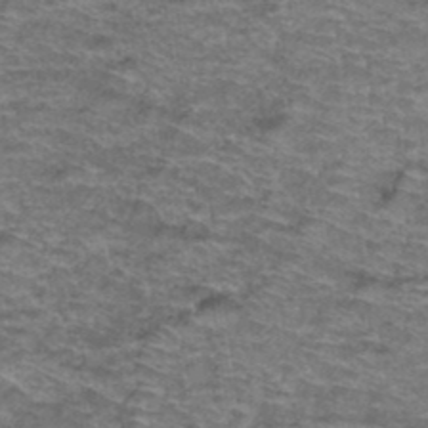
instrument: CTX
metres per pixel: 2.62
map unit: Hto
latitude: 38.4223
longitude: -43.2915
